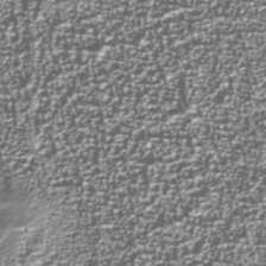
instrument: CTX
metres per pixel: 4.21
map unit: Nhu
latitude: -38.2929
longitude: -82.1955
